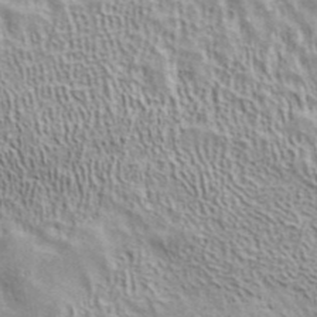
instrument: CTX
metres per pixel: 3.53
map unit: ANa
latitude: 41.4615
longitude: 17.3888
